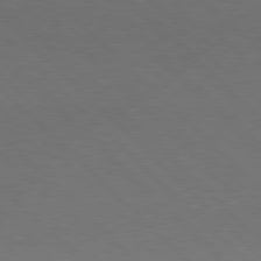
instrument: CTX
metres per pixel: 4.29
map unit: Hpe
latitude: 77.6882
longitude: -125.6127
